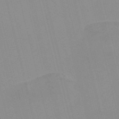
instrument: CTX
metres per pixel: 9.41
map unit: Nve
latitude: -57.4832
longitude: 61.4454
